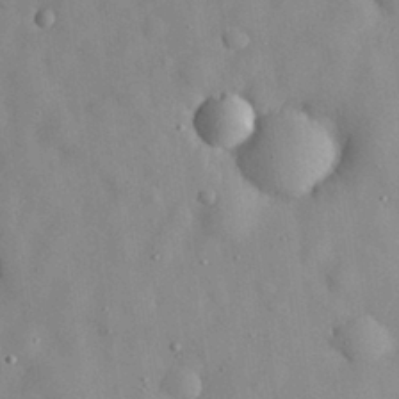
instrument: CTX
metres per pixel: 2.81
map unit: eHh
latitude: 29.3859
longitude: -74.4412
